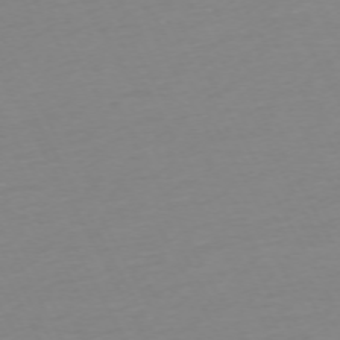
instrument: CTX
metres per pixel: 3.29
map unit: Ap
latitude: -73.3698
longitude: -69.3293
